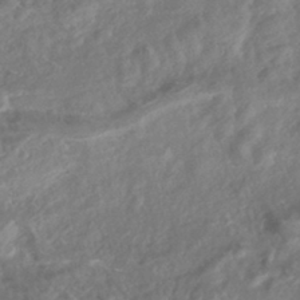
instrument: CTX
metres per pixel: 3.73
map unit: HNhu
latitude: -43.4454
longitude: 100.3117
